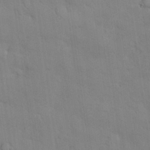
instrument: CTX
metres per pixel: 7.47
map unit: Nhu
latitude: 28.1200
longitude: -69.5938
